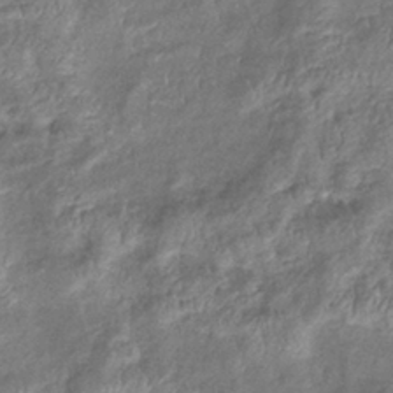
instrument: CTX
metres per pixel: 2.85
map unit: eHb
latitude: -38.4440
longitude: 76.0472
